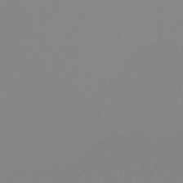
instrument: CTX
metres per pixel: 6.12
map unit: eHb
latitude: -49.1620
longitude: 84.6329
